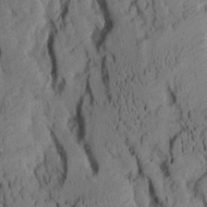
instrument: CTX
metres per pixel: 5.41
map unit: Aa
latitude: 8.2901
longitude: -127.4993
